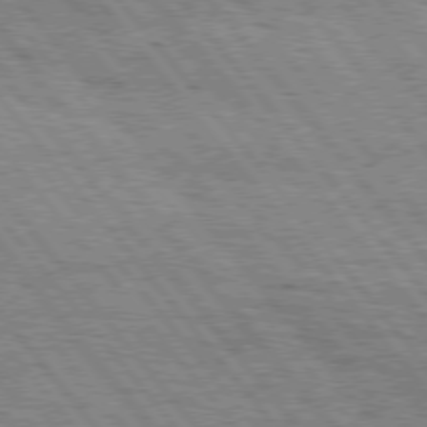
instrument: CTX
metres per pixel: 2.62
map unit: Hpe
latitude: 75.7261
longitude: -153.2726
